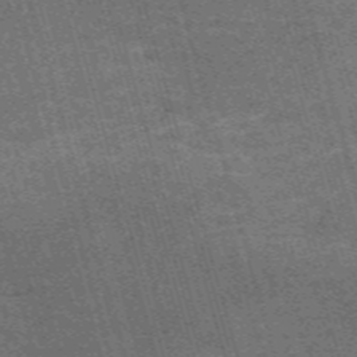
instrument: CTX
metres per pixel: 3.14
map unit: Nve
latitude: -59.2942
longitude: 64.1417
